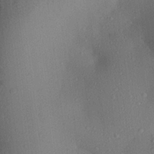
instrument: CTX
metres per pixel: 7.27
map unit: Aa
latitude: 27.0270
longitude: -146.3846
